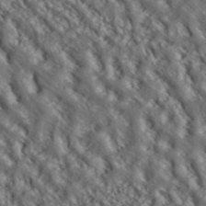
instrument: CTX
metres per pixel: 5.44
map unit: ANa
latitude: 40.1577
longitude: 30.1983
